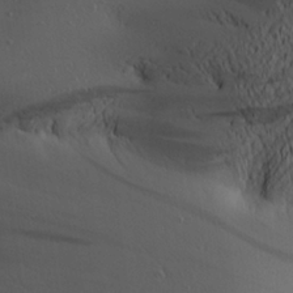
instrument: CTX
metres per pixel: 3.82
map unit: Aa
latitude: 24.6112
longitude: -145.0080
